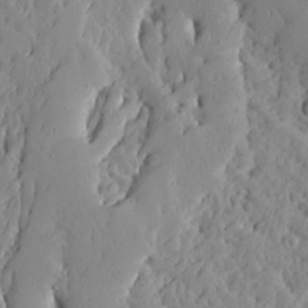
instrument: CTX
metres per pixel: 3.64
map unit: Ave
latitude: 13.3293
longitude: -134.9324
